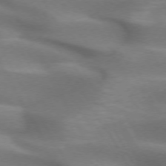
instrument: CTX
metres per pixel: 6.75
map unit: lApd
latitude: 72.5168
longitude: -51.9717
